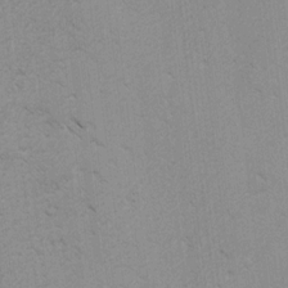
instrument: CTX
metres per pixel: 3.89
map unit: lAvf
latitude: -4.3873
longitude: -114.3845
